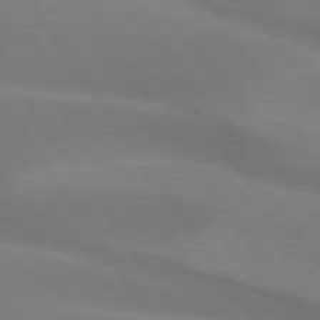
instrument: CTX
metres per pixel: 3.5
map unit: lApd
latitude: 75.1592
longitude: -66.9135
